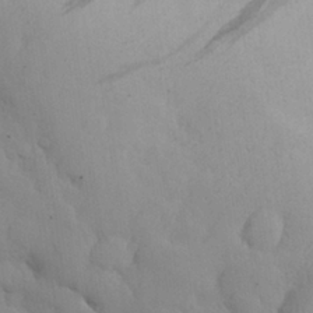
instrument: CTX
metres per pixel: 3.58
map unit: eHh
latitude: 27.8206
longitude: -75.5371
